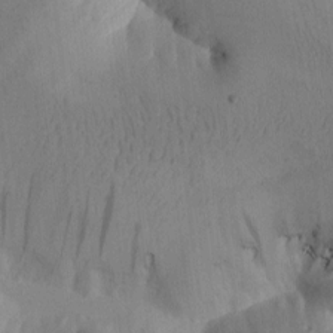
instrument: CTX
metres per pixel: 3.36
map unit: Htu
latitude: -0.1984
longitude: 173.7855
